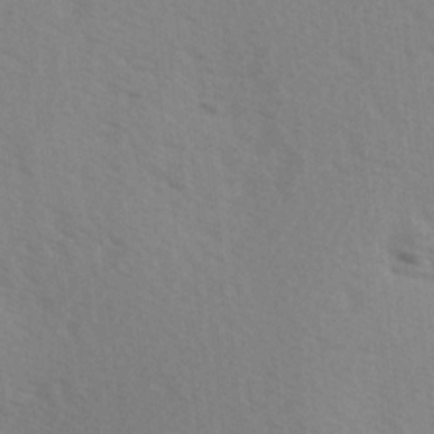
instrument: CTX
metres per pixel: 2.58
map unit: Hve
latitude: 2.1200
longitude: -124.2900
